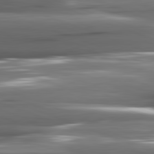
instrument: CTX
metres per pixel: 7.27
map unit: lApd
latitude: 82.0444
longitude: -144.0822
